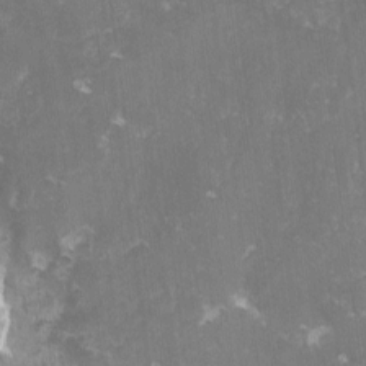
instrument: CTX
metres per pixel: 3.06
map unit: lHvf
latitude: -13.7289
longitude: -98.8757
